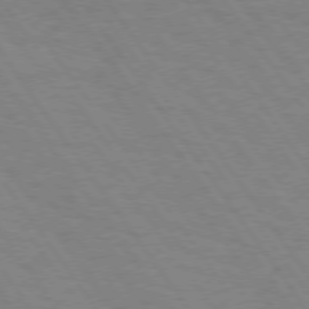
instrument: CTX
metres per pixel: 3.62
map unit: Hpe
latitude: 74.2334
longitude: -137.3104
